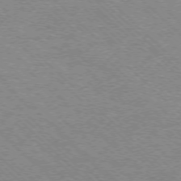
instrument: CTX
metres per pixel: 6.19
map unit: Ap
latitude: -75.4833
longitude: -79.6127
